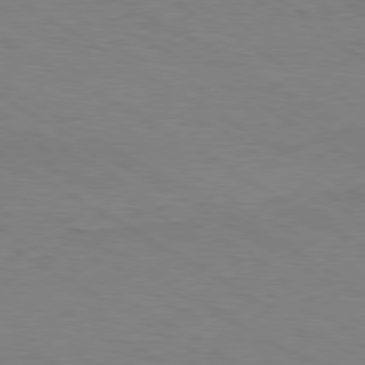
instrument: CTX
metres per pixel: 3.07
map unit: Hpe
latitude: -80.5007
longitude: 16.5385
